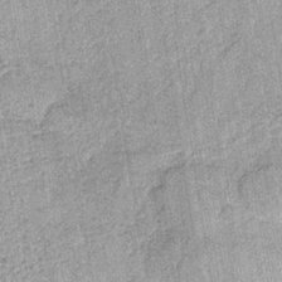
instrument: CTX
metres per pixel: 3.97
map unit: lHb
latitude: -36.2928
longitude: 64.0094
